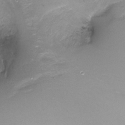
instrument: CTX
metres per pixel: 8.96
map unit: Nhu
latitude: -17.9178
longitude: -45.8205
